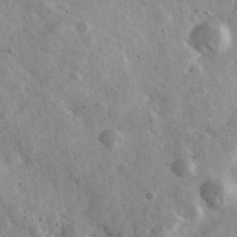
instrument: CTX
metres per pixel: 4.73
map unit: Ave
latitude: 39.2348
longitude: -107.8394
